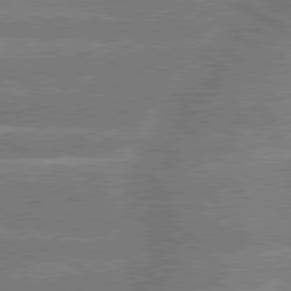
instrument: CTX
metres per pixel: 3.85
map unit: lApd
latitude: 79.7261
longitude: -134.1955
